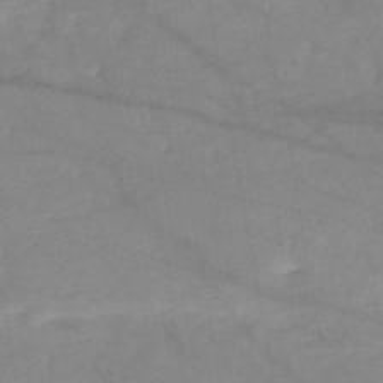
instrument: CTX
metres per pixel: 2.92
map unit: HNb
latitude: -50.4818
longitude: -39.6694
